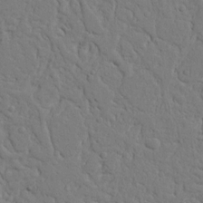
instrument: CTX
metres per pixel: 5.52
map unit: Nhu
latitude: 15.3293
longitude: -74.8191
